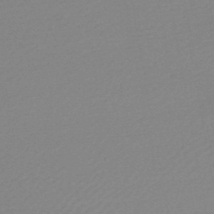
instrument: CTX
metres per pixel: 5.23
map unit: lHb
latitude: -48.2551
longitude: 65.1809
